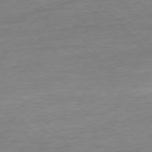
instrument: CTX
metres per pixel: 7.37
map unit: Ap
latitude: -77.6911
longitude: -95.0270
